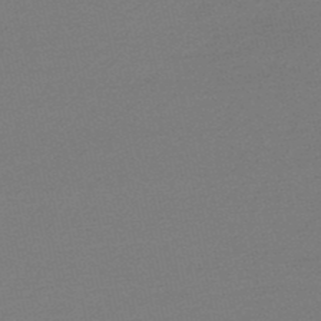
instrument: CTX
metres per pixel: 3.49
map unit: HNb
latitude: -48.2740
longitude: 60.5763
